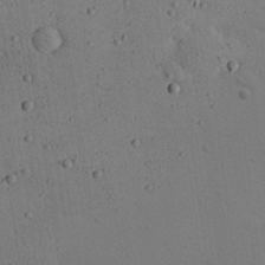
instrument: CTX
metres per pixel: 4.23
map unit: eHh
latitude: 24.7813
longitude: -71.6694
